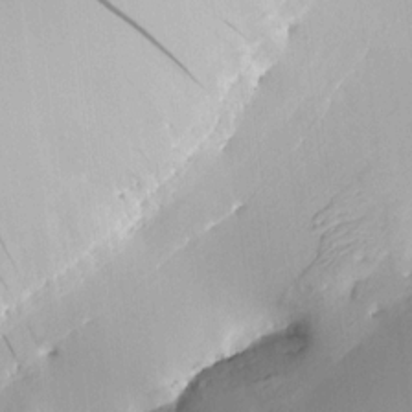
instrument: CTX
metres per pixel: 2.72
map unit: HNhu
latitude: 11.8017
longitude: 9.5588
